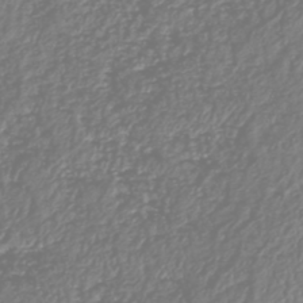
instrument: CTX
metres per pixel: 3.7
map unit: HNhu
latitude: -47.1998
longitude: 29.0109
